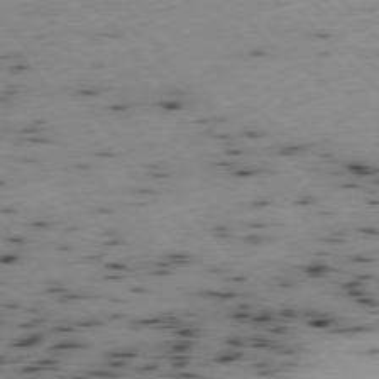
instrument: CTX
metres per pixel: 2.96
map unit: Ap
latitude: -77.0864
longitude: -60.6679
